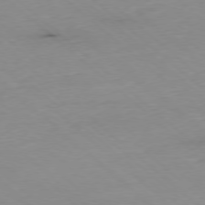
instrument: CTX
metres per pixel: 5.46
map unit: Ap
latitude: -77.9556
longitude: -89.9151
